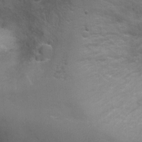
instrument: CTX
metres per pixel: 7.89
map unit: Ht
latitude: 1.6882
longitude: -28.7813
